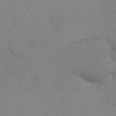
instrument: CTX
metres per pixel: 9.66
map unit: eHh
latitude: 17.8017
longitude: -66.5167
